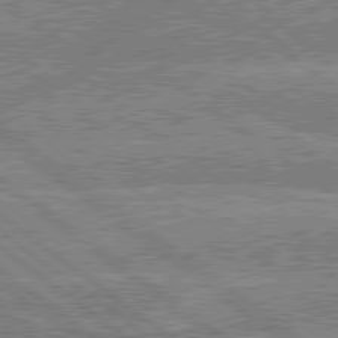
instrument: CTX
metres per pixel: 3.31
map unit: lApd
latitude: 79.5371
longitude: -160.1955
